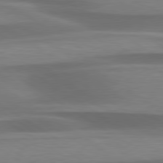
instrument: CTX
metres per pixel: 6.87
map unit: lApd
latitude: 79.5371
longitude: -87.7638
